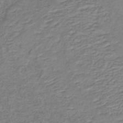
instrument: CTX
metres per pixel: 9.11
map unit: lHb
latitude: -40.8975
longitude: 51.7100
